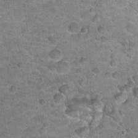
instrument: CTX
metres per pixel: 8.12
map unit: Hto
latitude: 21.1781
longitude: -49.5182
